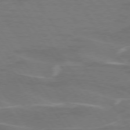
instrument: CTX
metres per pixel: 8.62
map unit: lApd
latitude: 74.9136
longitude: -61.7638
